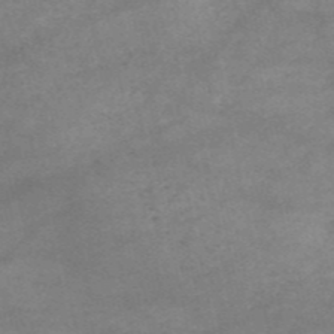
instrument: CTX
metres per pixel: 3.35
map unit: HNb
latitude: -54.1039
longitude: -41.5749
